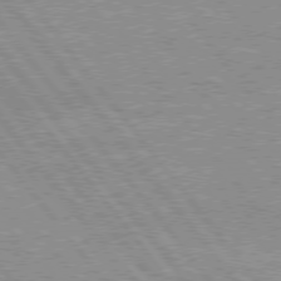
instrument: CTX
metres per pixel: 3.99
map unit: Hpe
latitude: 75.7828
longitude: -156.4412
